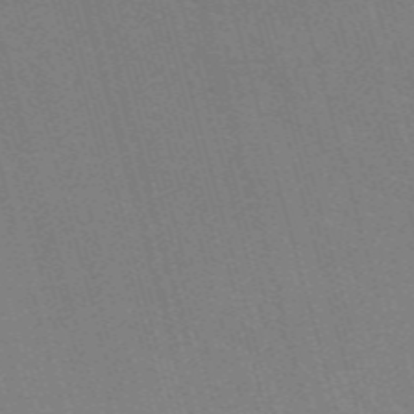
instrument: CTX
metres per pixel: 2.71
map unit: Nve
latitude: -58.9919
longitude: 62.9541
